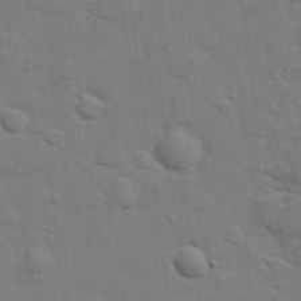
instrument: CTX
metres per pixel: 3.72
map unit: eHh
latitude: 25.8394
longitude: -81.6316
